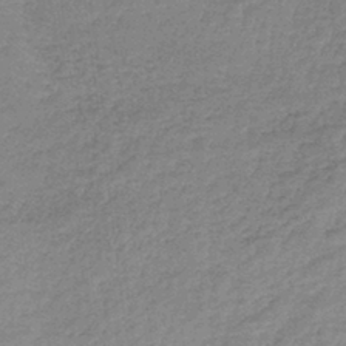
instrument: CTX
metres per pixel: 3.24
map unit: lHb
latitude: -41.4454
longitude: 66.4629
